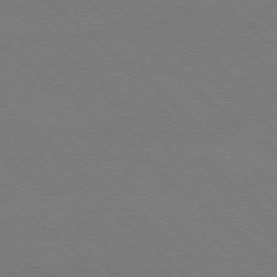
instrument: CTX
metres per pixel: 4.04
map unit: Ap
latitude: -78.1605
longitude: -84.4790
